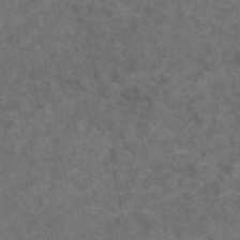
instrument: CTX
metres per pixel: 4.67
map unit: eAb
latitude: 47.6694
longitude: 109.6533
